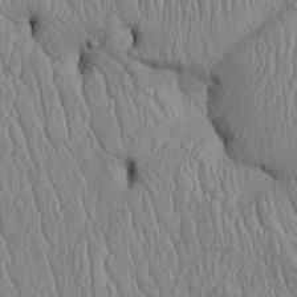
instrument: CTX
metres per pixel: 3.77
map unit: Htu
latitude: -5.8233
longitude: 156.2361
